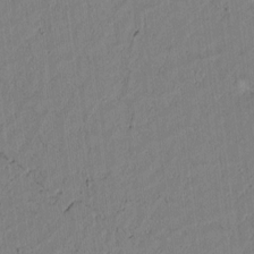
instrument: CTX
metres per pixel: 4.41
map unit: lAvf
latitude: 5.1970
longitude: 166.3873
